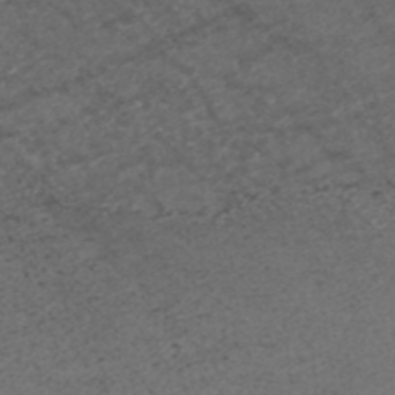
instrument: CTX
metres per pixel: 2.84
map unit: ANa
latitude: 40.6868
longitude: 23.1053
